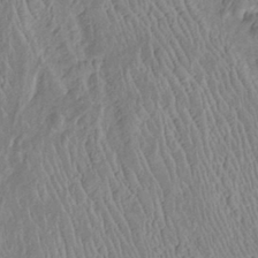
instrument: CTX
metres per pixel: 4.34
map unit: Htu
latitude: -6.1039
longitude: 152.6329
